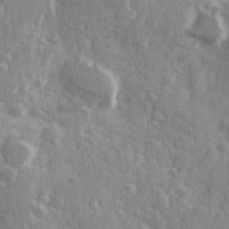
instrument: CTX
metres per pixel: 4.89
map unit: Hve
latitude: 26.1767
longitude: 147.4265
